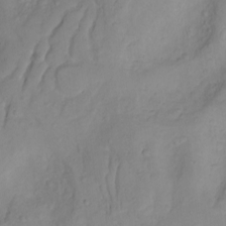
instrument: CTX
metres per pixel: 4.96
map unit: Nhu
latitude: -5.0108
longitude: -81.4048
